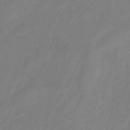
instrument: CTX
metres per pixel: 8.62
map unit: eHb
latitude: -30.4629
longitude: 72.6518
